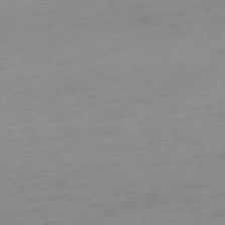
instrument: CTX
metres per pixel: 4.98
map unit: Ap
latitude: -76.9353
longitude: -63.6127
